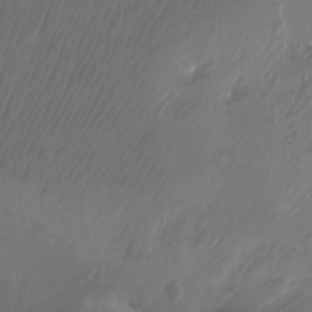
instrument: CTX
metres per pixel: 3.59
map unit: Aa
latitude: -12.7841
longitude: -68.4034
